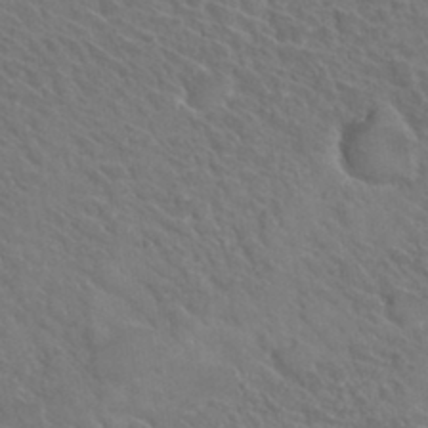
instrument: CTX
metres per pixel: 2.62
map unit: Hto
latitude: 31.8773
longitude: -47.1592
